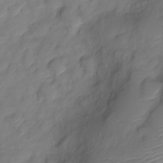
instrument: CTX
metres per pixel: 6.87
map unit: Nve
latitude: -18.5952
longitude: 107.7856
